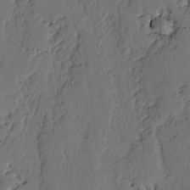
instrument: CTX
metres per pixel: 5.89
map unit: lAvf
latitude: -2.5195
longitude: -106.8002
